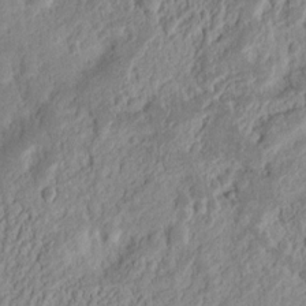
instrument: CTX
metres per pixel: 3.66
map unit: Nhu
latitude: 13.1970
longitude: -73.4427
